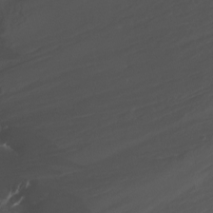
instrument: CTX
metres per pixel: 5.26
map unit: Nhu
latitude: -13.8611
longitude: -64.9514
